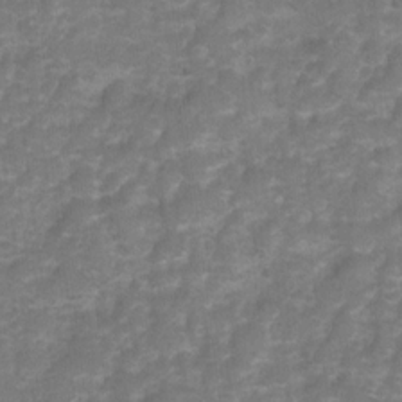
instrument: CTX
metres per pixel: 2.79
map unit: Hto
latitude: 5.5938
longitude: -31.3293
